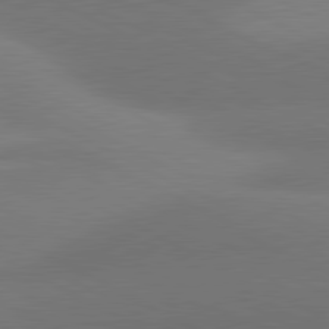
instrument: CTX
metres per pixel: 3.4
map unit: lApd
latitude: 80.9514
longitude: 129.1242
